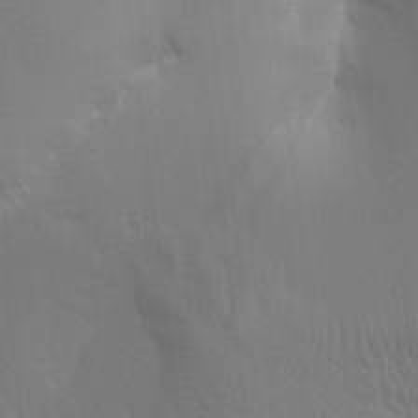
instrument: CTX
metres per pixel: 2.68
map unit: Aa
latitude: 14.9514
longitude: -147.4049
